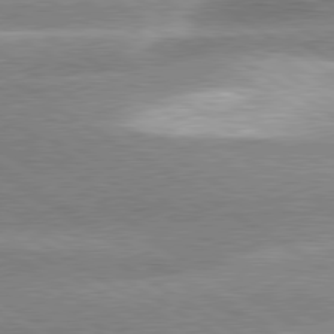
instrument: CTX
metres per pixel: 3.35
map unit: lApd
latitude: 80.0822
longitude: -135.0458
